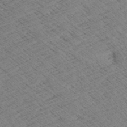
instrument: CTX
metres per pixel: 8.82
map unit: Aa
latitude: 8.0633
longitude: -140.1766
